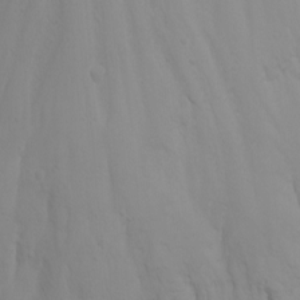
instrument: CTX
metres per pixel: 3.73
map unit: Nhu
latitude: -4.9730
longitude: -81.8961
